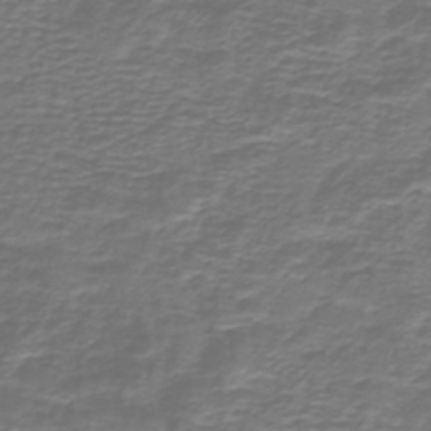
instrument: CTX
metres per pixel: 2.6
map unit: lHb
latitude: -42.9352
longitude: 57.1809
